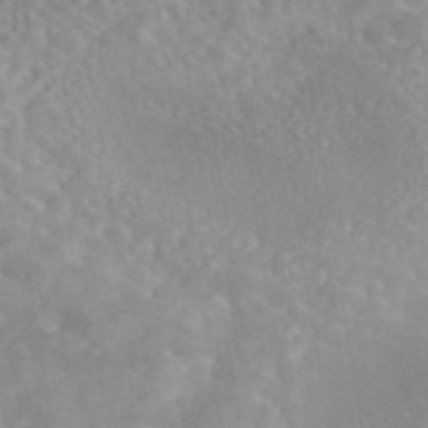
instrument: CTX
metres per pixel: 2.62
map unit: eAb
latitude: 44.8191
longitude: 126.5006
